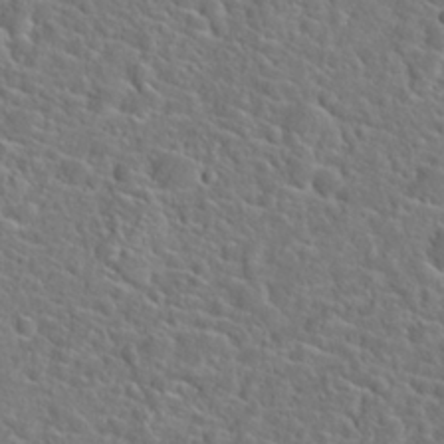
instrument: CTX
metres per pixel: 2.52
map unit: Hto
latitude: 23.4237
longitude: -45.3670
